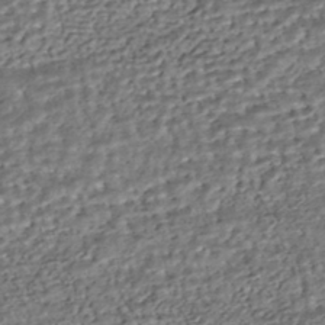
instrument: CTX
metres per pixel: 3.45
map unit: HNhu
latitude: -43.7288
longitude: 107.6722
